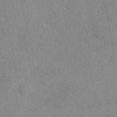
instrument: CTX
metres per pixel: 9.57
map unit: eAb
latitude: 49.2537
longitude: 106.9920
